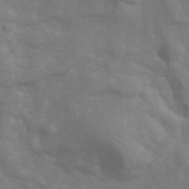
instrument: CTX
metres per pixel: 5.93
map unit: Hve
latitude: 33.5371
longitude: 150.0472
